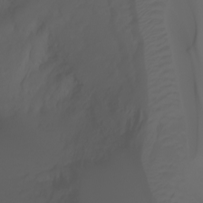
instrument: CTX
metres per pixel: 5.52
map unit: Ht
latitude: -3.6721
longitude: -61.4048
